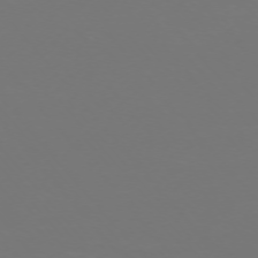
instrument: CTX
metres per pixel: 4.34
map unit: Ap
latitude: -74.6330
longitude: -76.3656
